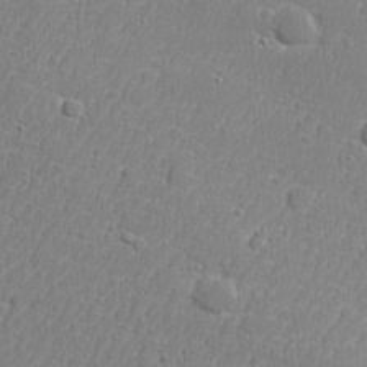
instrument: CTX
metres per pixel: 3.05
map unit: lHvf
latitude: 24.1577
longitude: 141.4643
